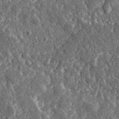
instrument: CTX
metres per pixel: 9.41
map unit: lHvf
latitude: 35.4615
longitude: -87.5371
